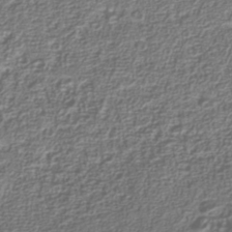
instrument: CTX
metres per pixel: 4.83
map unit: Nhu
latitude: -39.6344
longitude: -84.9703
